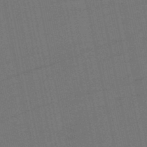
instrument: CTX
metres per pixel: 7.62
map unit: eHb
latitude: -50.0661
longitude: 78.5951
